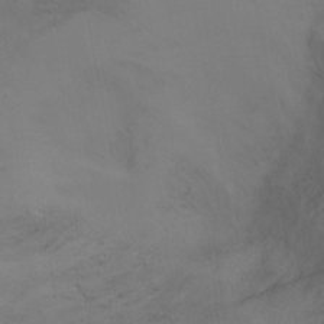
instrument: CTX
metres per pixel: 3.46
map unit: Ht
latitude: -11.2565
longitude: -27.7828
